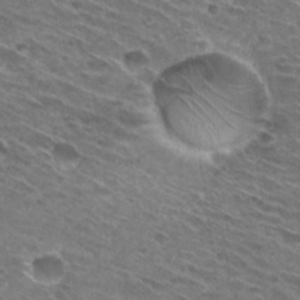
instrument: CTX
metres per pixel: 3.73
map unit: Hto
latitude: 29.8016
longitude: -45.9339
